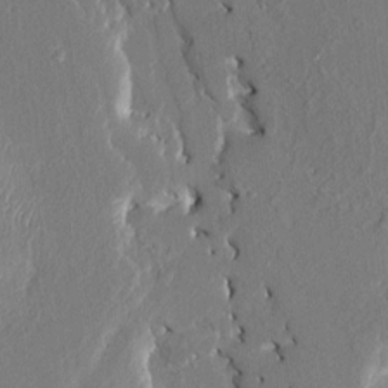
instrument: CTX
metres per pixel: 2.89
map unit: HNhu
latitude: 4.1956
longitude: -8.2145
